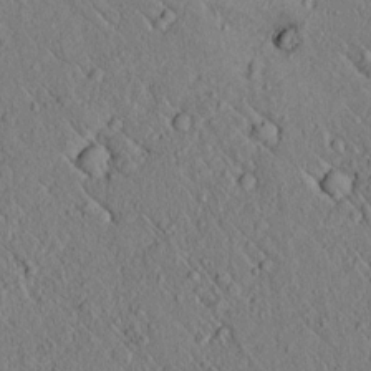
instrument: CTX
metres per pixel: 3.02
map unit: lAvf
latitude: 6.6679
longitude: 159.1998
